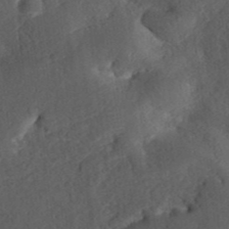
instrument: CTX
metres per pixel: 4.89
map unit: ANa
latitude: 37.1970
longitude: 18.0472
